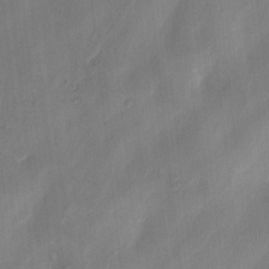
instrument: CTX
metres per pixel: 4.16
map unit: HNhu
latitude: 3.4237
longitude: -7.0269
